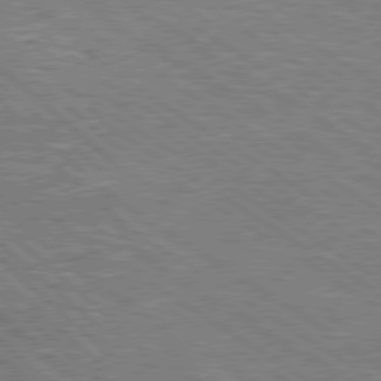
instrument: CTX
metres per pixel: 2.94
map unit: Hpe
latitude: 78.1389
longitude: -121.3293
